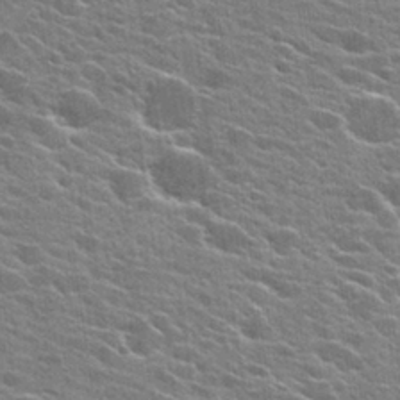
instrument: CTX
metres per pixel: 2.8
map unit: Hto
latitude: 25.3103
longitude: -42.5357
